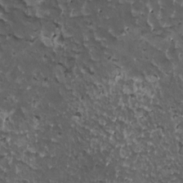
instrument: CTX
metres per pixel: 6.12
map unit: HNhu
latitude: 3.3481
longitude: 6.0661
